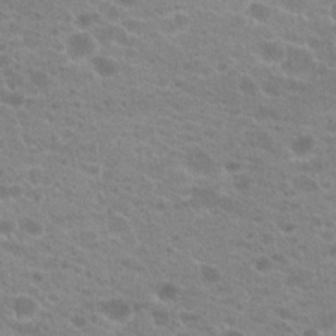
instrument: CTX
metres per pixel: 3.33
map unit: Hto
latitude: 21.2348
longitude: -38.4412
